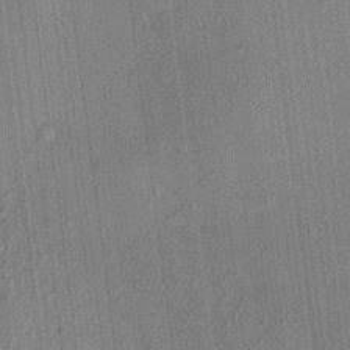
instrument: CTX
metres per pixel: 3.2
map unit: HNhu
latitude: 7.9906
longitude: 14.1417
